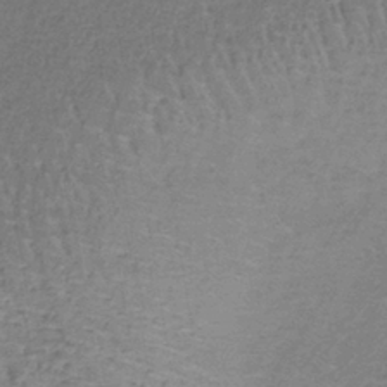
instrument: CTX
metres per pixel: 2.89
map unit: lHb
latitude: -37.6721
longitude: 61.5777
